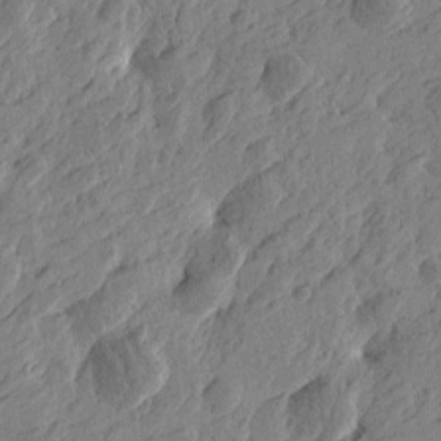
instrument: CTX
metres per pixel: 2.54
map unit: Htu
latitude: -4.1228
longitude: -179.0837
